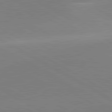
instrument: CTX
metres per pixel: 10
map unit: lApd
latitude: 81.6316
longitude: 135.6344
